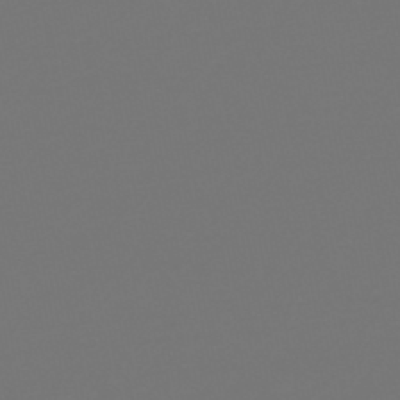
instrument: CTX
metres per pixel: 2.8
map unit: HNb
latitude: -47.0864
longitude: 55.9178
